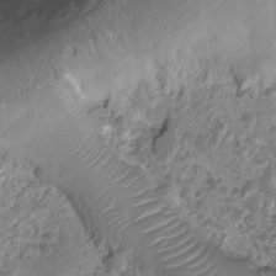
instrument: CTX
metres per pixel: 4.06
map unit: Nhu
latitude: -15.5399
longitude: -26.1956
